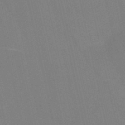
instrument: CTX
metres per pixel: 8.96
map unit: HNb
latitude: -51.4643
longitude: -45.4993
